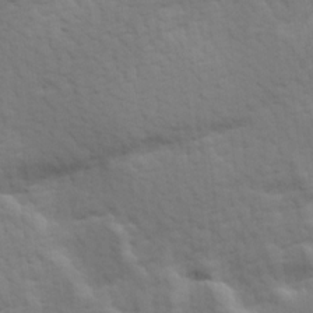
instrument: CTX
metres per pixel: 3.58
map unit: Hve
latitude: 13.8772
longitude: -91.7639
